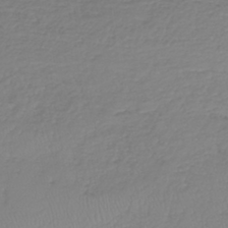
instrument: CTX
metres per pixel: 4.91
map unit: lHb
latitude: -41.2187
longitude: 71.1998
